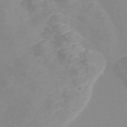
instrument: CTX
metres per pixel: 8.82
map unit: Nve
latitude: -56.7463
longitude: 51.6911
